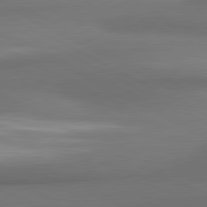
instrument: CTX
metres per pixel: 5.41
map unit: lApd
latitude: 81.4048
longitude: 174.0849
